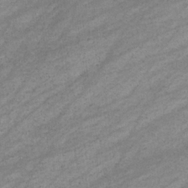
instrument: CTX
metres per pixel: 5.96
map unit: eHb
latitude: -33.0676
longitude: 70.7274
